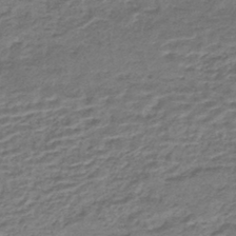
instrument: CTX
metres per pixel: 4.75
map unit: HNhu
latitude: -43.6532
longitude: 103.6155
